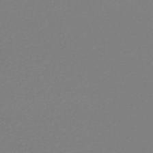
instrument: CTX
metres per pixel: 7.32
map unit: HNhu
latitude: -48.1039
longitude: 98.8408
